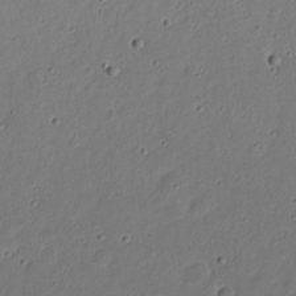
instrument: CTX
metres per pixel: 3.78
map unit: eHh
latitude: 21.8017
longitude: -70.1200
